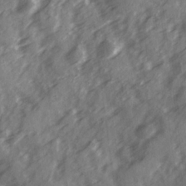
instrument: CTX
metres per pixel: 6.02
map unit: Ave
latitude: 19.3481
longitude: -130.9514
